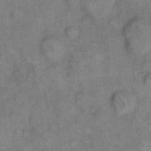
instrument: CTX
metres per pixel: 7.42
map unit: eHh
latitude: 14.8947
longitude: -65.0269
